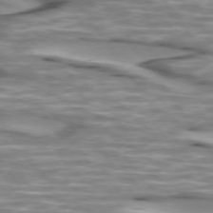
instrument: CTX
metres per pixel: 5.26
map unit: lApd
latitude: 74.1578
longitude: -57.8016
